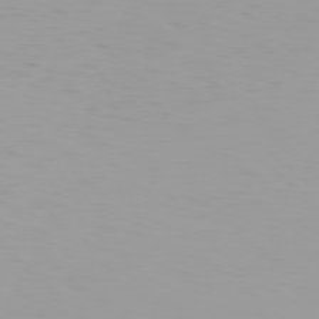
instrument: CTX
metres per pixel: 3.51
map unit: Hpe
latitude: 78.2334
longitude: -145.3481
